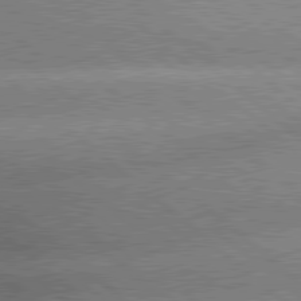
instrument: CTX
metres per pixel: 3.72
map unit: lApd
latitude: 79.8206
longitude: -148.3467
